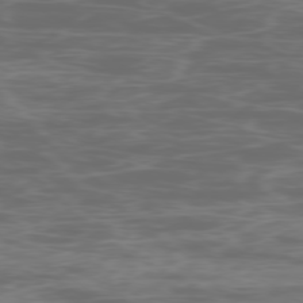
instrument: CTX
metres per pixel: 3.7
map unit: Ap
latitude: -78.9919
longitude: -74.6679
